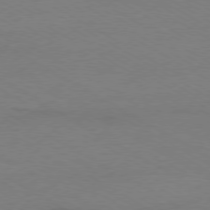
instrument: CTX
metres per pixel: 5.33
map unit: Ap
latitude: -79.4643
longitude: -83.2725
